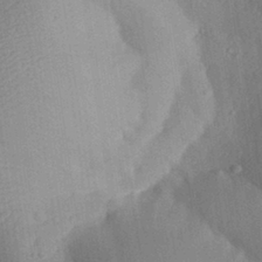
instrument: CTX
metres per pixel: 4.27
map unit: Aa
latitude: 29.6883
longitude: -144.3467
